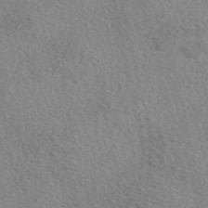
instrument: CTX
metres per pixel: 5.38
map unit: eAb
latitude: 49.7639
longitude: 111.8800
